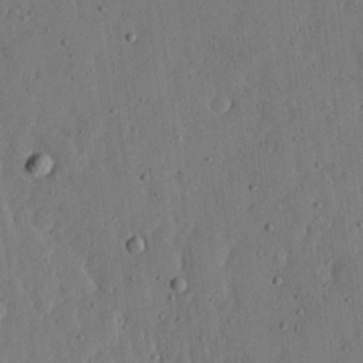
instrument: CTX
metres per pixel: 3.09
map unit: lHvf
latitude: 18.9513
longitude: -114.6679
